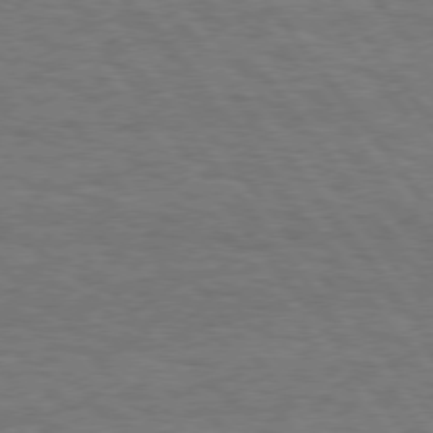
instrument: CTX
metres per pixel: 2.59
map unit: Hpe
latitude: 75.7450
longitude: -136.4979
